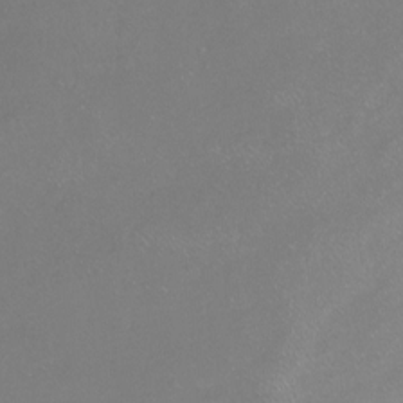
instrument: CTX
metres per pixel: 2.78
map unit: Ht
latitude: -14.7464
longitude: -42.6113
